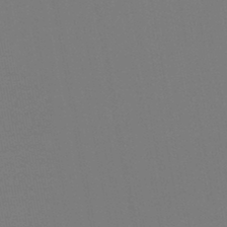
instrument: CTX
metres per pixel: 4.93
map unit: HNb
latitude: -44.5007
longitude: -44.5546
